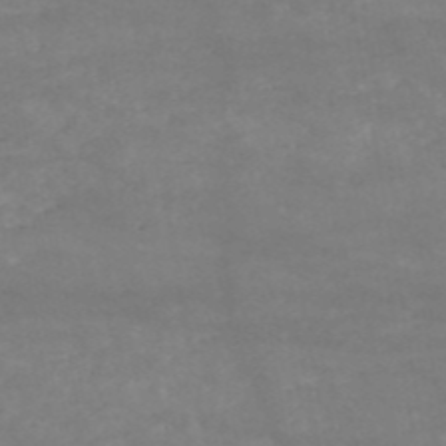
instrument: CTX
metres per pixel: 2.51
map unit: HNb
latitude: -53.8044
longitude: -34.8569
